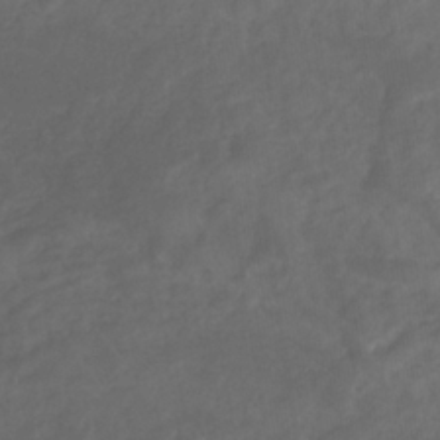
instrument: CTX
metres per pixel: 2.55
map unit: eHb
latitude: -32.6897
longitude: 72.1417
